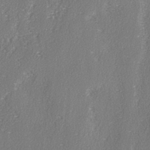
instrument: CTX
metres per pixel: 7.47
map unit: lAvf
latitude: -3.1998
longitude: -108.4601
